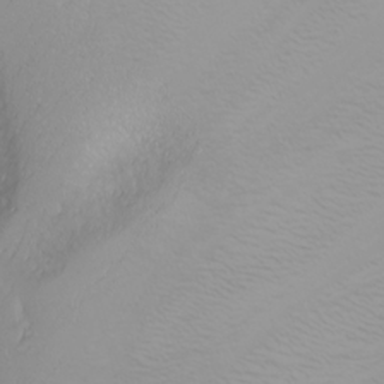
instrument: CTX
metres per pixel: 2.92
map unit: Nhu
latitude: -4.8219
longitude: -79.7261
